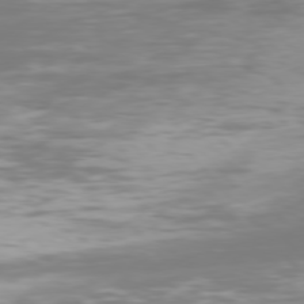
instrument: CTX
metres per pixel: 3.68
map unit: Hpe
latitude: 77.1403
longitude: -169.7639
